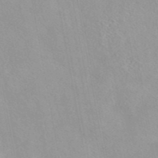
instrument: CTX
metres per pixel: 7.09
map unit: eAb
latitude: 44.4979
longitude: 115.2754
